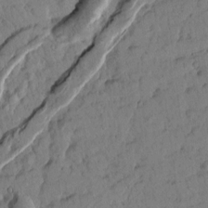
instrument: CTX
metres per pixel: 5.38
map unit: Htu
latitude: 1.6127
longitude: 178.0472
